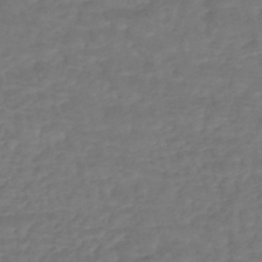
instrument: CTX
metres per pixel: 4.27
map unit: HNhu
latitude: -47.4643
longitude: 95.8800
